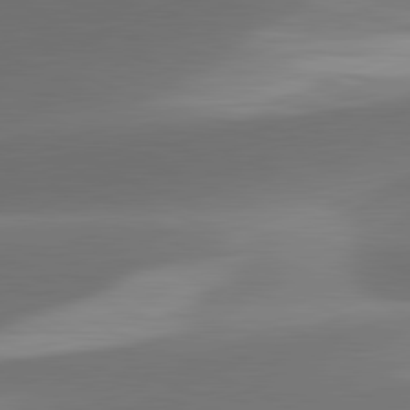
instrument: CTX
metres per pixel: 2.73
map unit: lApd
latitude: 81.4048
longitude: 130.5762
